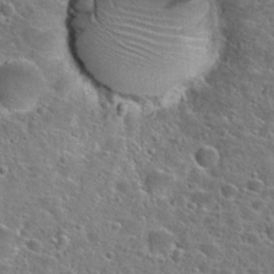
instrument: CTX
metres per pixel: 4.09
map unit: Hto
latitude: 24.8380
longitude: -46.9325
